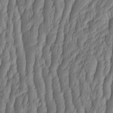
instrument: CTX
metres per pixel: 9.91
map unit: HNhu
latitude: -2.5762
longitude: 13.5021
